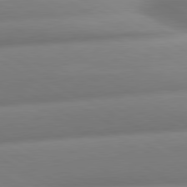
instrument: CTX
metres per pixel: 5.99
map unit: lApd
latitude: 80.5924
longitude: -161.7449
